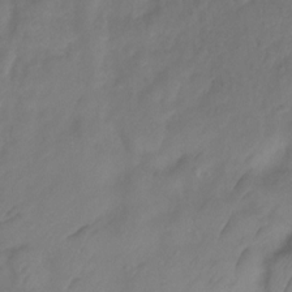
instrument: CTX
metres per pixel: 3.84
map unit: Ht
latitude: 2.3089
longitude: -35.2159
